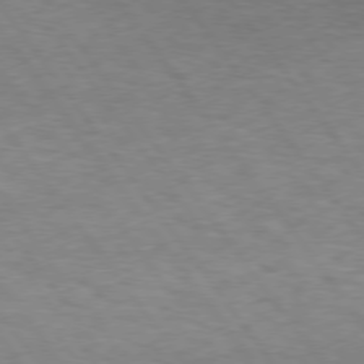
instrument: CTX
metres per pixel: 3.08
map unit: Hpe
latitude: 74.8380
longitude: -143.1592
